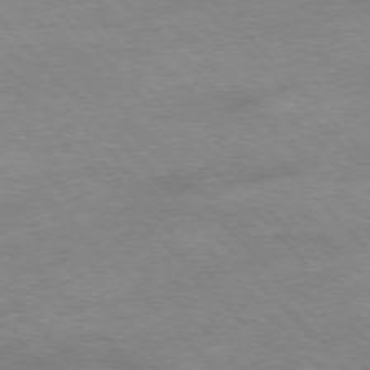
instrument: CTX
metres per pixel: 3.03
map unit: Hpe
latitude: -77.2565
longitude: 12.1417
